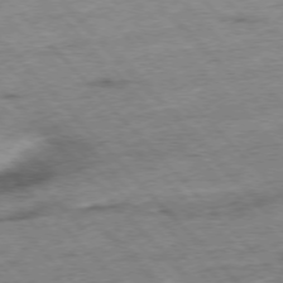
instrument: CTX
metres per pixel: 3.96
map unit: Hpe
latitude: -76.6707
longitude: -15.9906
